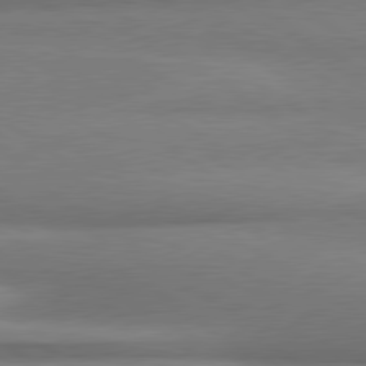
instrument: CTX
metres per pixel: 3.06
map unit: lApd
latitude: 80.1389
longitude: 176.0850
